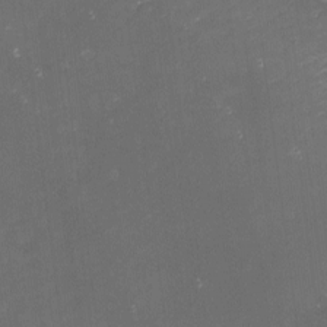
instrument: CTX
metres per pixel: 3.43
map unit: eHh
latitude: -1.7289
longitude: -80.4034
